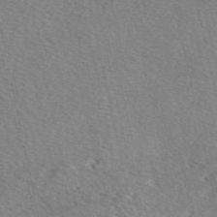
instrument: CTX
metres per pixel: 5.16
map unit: eAb
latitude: 49.9528
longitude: 112.9353
